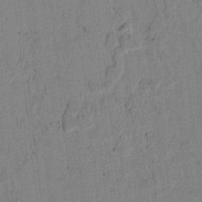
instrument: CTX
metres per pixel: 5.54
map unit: lAvf
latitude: 6.4223
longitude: 169.3320
